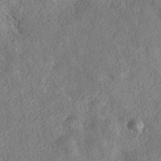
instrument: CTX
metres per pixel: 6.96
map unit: eAb
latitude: 36.7813
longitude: 113.1809
